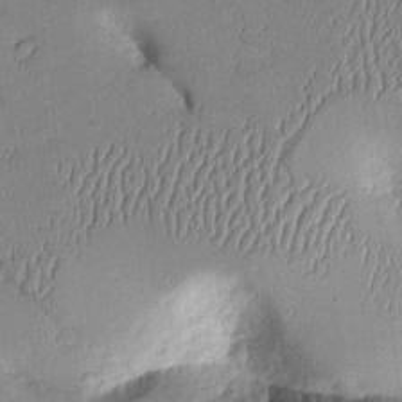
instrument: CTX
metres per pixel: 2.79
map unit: Aa
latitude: 10.4790
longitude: -128.6868
